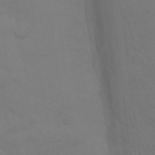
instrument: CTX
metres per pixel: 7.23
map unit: Nhu
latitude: -8.7085
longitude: -48.0633
